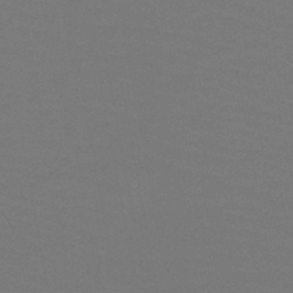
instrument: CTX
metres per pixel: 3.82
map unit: HNb
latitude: -47.2943
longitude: -44.4979
